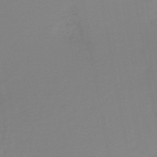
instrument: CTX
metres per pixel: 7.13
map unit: HNb
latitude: -45.4077
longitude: 55.5021
